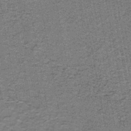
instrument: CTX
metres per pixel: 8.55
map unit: lHb
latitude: -43.0486
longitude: 55.3321
